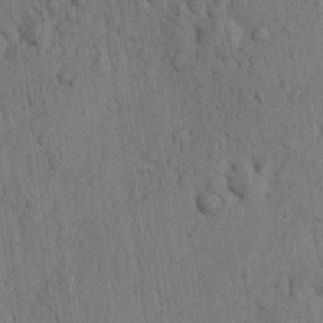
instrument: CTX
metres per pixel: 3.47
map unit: Ave
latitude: 23.6316
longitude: -134.6490
